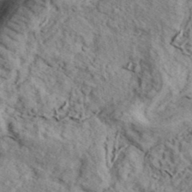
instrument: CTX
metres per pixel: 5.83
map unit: eHh
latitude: 37.2915
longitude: -80.5168
